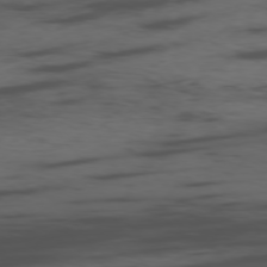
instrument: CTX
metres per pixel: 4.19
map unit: Ap
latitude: -76.8219
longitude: -66.3089
